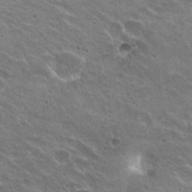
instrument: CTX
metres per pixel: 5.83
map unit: Hto
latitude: 20.0822
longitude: -34.1200
